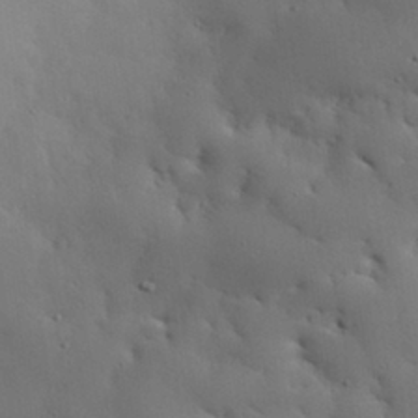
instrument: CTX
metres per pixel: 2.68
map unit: eHh
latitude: 30.2523
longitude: -82.3845
